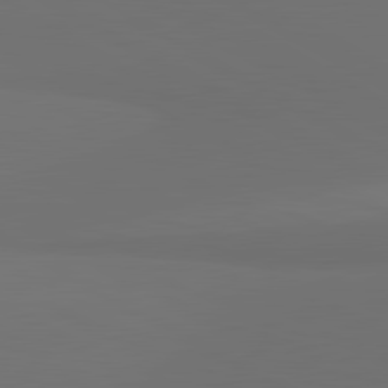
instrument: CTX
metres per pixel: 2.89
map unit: lApd
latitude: 81.5938
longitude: 152.7463
